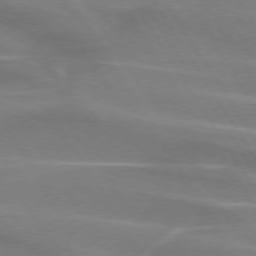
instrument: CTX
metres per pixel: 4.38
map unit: lApd
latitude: 73.9906
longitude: -61.1403
